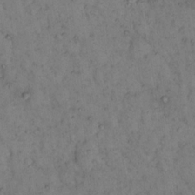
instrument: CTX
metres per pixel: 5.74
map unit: eHh
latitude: 15.5938
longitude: -64.1578
